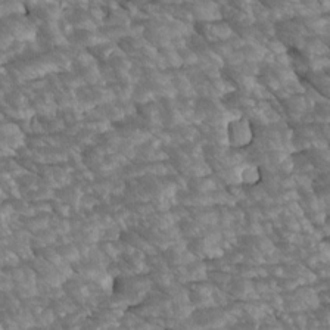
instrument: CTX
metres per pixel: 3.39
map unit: Htu
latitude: 2.6301
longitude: 143.1620
